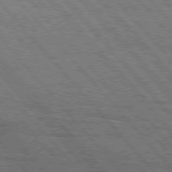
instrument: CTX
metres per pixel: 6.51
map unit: Hpe
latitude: 75.9339
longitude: -154.0822
